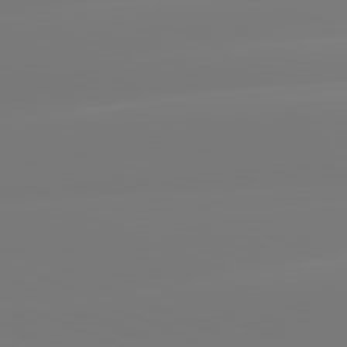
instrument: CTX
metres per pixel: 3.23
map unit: lApd
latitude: 81.6127
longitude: -149.4993
